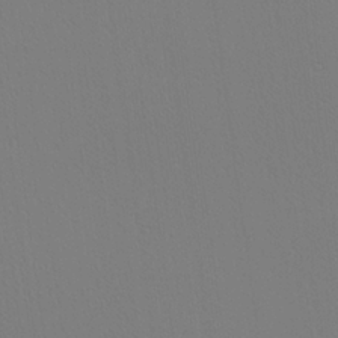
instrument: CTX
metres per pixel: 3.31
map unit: Ave
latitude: 23.8394
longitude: -135.7449
